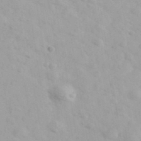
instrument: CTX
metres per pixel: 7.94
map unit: Ave
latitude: 39.9528
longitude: -107.0081
